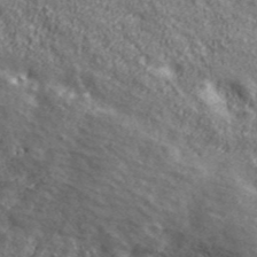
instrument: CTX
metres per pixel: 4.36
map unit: eHh
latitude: 43.5749
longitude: -88.4601
